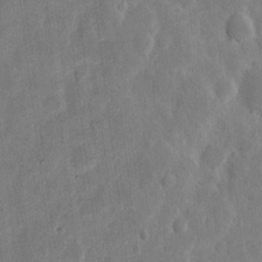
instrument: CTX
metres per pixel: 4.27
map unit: eHh
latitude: 7.6883
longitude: -70.9325
